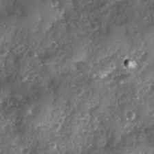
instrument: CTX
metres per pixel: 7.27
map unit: Ave
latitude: 10.5735
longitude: -103.0269
